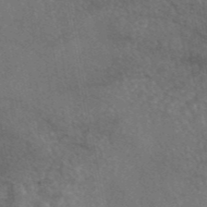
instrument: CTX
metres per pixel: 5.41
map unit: eAb
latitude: 45.7827
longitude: 109.0297
